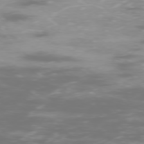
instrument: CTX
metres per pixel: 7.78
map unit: Ap
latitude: -77.8611
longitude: -61.7449
